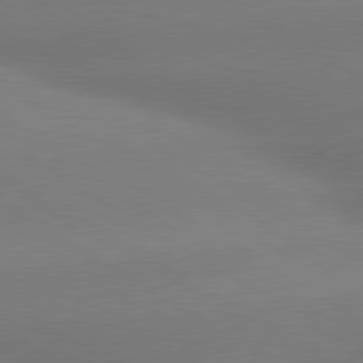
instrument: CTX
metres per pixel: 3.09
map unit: lApd
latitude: 80.0444
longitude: -149.7450
